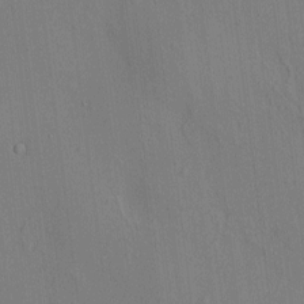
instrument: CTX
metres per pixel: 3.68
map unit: HNhu
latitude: 7.1403
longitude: 15.2565
